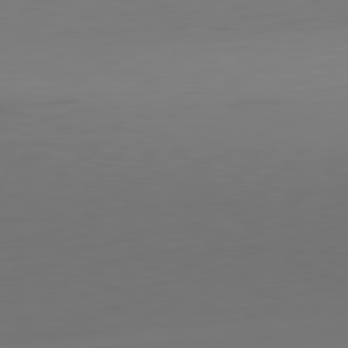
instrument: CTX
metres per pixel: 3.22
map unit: Hpe
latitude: -81.9556
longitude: 7.8044
